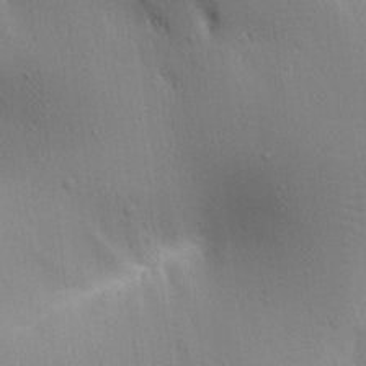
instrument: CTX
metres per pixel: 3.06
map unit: Ave
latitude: 16.9892
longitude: -138.9325
